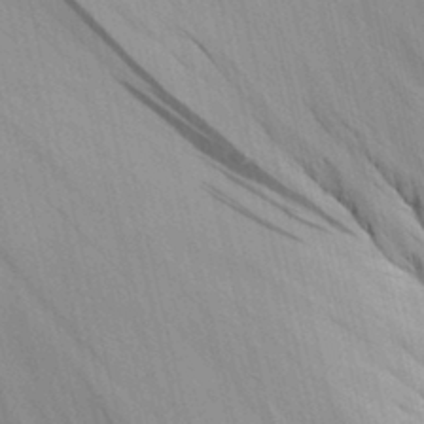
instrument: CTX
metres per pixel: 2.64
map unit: Aa
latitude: 30.0633
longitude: -142.9703
